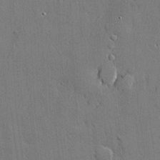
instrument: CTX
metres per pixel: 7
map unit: lHvf
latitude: 20.8947
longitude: 145.9178
